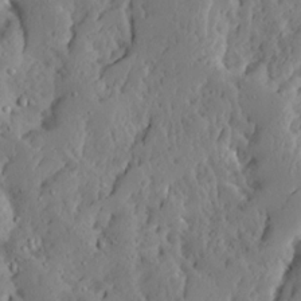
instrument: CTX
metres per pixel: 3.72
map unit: Ave
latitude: 13.4804
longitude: -135.0458
